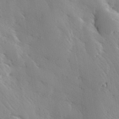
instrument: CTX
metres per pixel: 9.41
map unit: Hve
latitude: 32.9325
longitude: 149.5399
